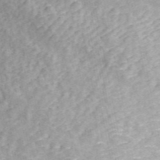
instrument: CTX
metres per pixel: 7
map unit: ANa
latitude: 45.7638
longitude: 30.3873
